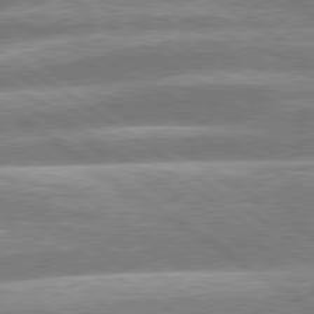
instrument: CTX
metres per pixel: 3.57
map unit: lApd
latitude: 79.3293
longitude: -159.7639
